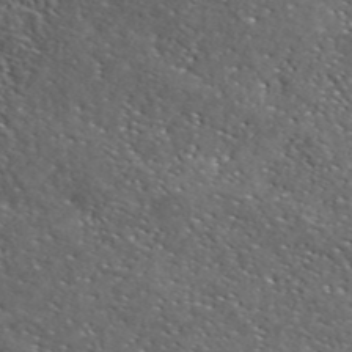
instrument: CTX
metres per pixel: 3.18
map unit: ANa
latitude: 41.8205
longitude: -87.0836
